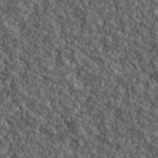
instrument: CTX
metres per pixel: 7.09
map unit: lHvf
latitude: 39.6883
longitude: -88.2901
